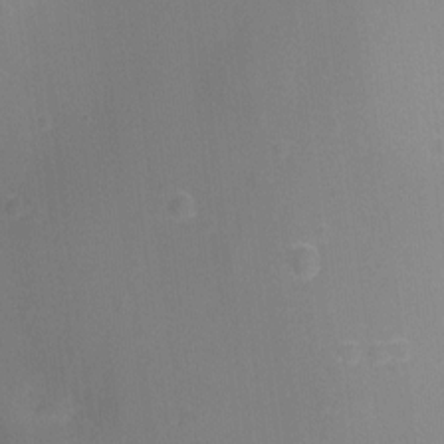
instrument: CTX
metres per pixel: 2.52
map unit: Ht
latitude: -9.7666
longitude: -23.8394
